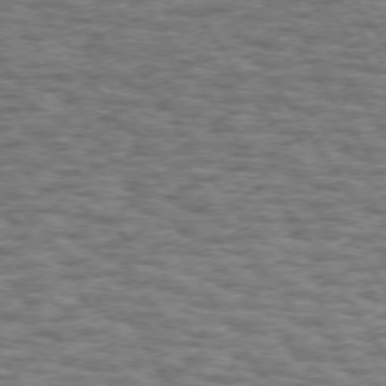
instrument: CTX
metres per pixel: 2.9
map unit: Hpe
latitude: 73.2537
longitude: -130.8758
